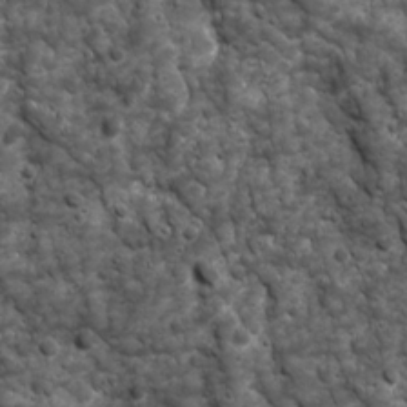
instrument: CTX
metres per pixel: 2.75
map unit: Ave
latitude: 16.5735
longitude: -132.9325
